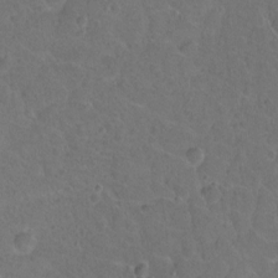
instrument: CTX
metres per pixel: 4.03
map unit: Hto
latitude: -3.1809
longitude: -34.7624
